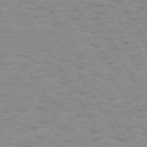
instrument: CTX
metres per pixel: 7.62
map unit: Hpe
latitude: 73.8395
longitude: -136.2145
